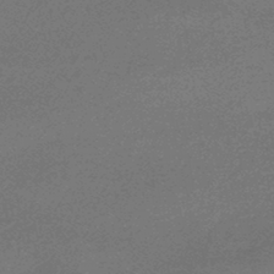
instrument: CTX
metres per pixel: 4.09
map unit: HNhu
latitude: -44.3495
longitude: 93.0675
